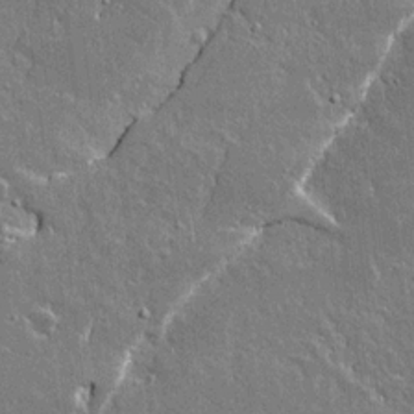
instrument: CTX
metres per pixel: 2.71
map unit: lAvf
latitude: 15.5183
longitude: -128.5546
